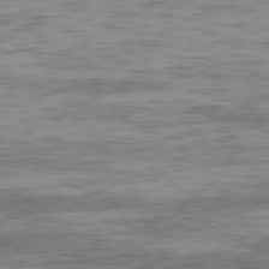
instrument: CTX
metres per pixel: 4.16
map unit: Ap
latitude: -82.3495
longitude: -77.7827
